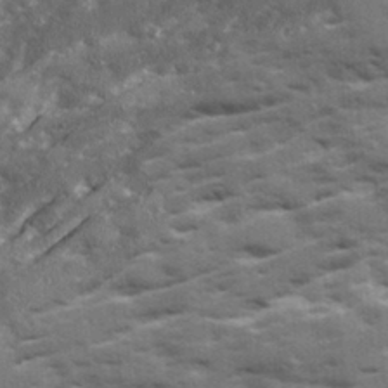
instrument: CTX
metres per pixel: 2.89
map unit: Ave
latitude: 18.6301
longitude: -130.1011
